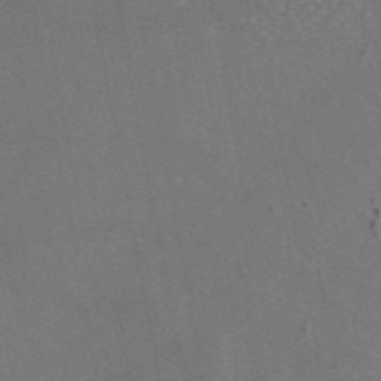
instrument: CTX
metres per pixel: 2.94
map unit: eAb
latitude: 46.7058
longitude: 110.0283
